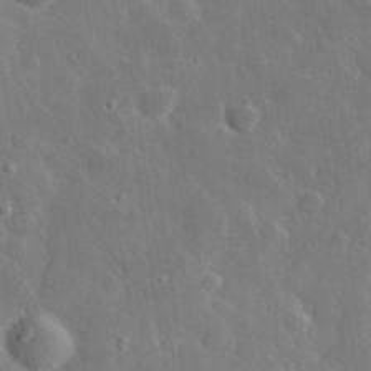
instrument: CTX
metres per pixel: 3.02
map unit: lHvf
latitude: 33.2348
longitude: -85.6127
